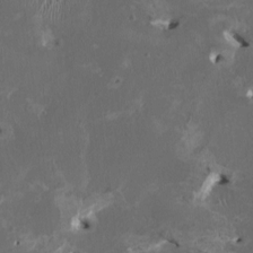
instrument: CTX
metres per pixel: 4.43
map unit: HNhu
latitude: 1.8772
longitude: -4.7624
